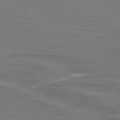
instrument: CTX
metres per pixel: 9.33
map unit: lApd
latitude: 75.3671
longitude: -80.8191
